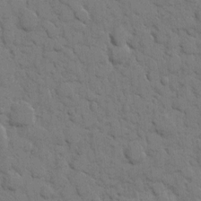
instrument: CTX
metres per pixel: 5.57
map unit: eHh
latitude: 7.7261
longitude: -65.3104
